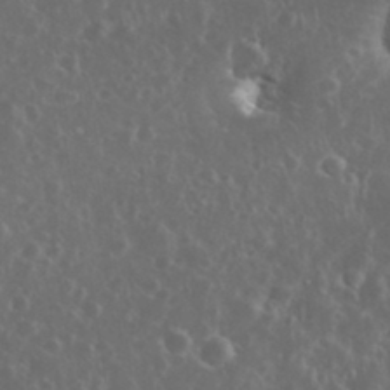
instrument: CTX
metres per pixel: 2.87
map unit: eHh
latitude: 34.0822
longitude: -61.0458
